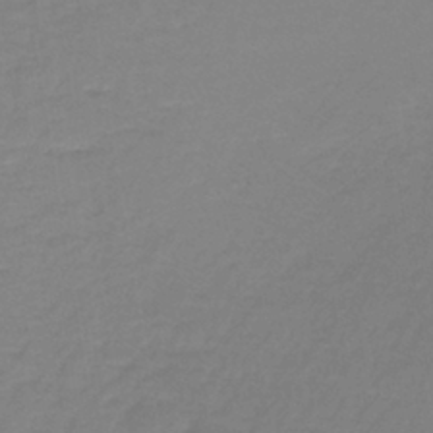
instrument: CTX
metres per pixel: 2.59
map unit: lHb
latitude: -40.0472
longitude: 59.9367
